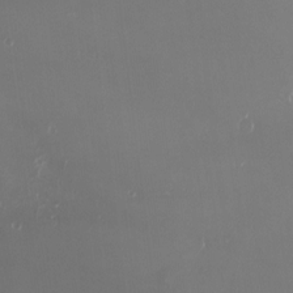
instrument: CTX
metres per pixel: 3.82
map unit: eHh
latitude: -4.2172
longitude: 20.0661
